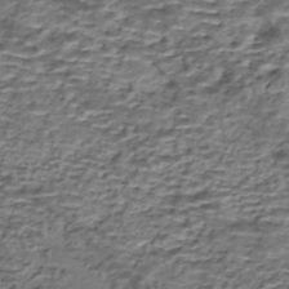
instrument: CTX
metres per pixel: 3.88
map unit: eHh
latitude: -42.5951
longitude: 117.0486
